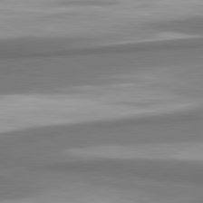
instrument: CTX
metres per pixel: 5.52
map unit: lApd
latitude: 81.6127
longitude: 173.8800
